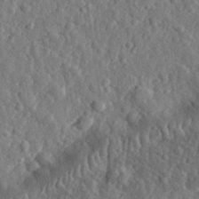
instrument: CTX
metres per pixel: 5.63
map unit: eHh
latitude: 35.2348
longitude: -80.5735
